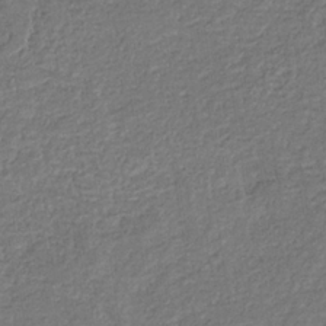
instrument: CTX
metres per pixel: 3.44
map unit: eHb
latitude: -32.0661
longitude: 73.2943
